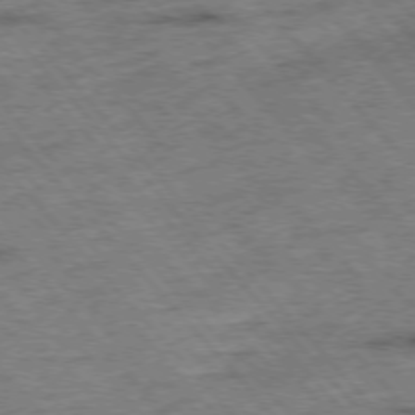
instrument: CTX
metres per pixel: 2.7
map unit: Hpe
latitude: -76.6518
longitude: -16.7813
